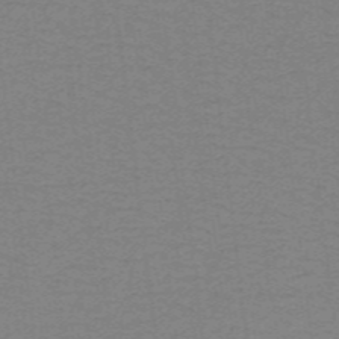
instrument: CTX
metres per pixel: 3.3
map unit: lHb
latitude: -41.5777
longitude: 54.3495
